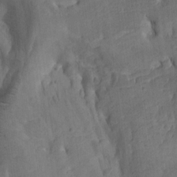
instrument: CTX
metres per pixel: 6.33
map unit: Nhu
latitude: -8.2172
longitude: -66.5356
